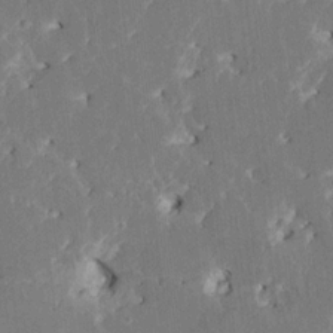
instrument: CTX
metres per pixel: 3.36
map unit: HNhu
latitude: 5.1403
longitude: -6.2900
